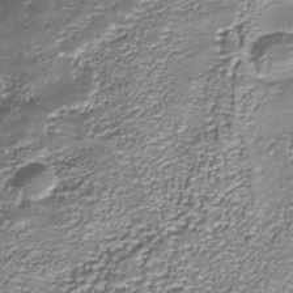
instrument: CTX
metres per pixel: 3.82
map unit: Nhu
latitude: -38.8219
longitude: -85.8772
